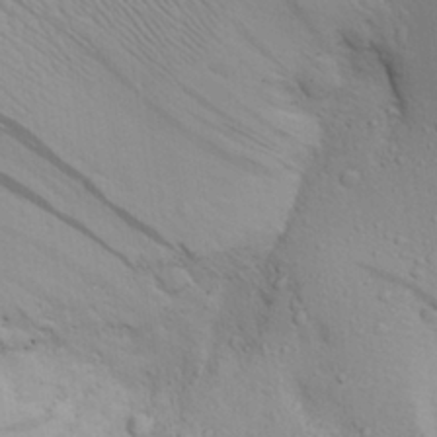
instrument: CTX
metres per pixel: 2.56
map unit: Aa
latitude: 28.4979
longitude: -132.3656
